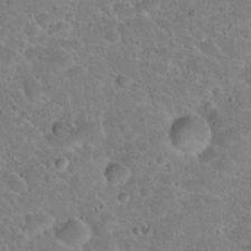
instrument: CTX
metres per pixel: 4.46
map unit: Hto
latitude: 23.8016
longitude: -48.7624
